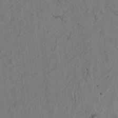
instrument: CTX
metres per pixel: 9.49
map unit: lAvf
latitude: 4.4034
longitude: 158.0661
